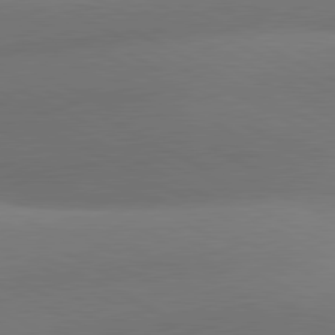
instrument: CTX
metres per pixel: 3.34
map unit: lApd
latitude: 80.9325
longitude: 129.4266
